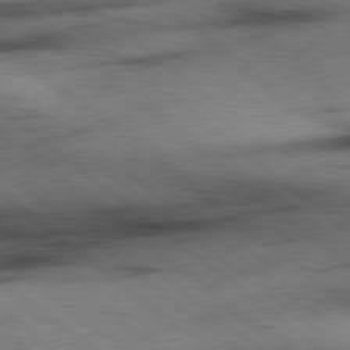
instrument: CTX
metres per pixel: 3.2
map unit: Hpe
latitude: 78.3090
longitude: -154.4223
